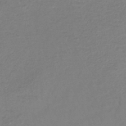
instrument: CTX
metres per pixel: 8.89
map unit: lHb
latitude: -43.1998
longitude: 74.4062
